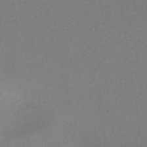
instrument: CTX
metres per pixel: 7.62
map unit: HNhu
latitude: -44.1606
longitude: 90.6141
